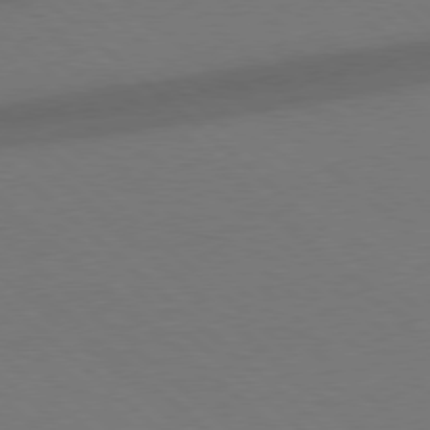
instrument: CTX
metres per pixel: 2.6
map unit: Hpe
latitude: 77.8394
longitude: -150.6490
